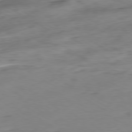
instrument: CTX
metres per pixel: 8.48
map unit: Hpe
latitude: -80.4440
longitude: 24.4251
